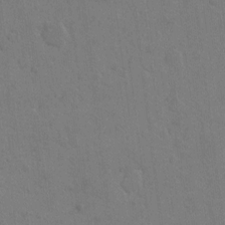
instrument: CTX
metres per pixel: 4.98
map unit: Hto
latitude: 6.4412
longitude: -62.8002
